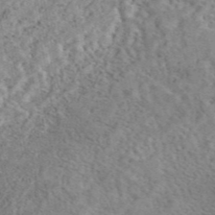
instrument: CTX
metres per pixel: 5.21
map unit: eAb
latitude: 44.3467
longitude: 109.6911
